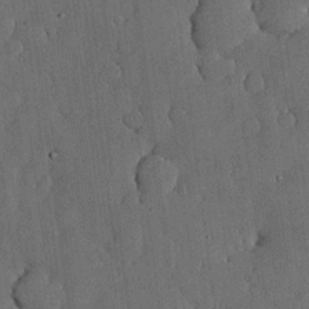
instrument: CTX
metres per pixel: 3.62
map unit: lHvf
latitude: 19.2915
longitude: -112.8569
